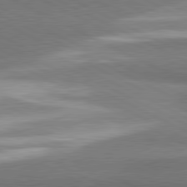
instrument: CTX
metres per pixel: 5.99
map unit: lApd
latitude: 81.1403
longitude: 165.1054
